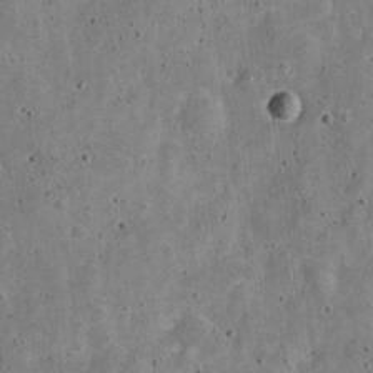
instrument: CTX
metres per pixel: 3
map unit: Nve
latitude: -25.0297
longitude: 105.4076
